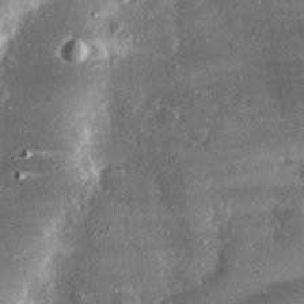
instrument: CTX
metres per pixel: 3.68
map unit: eHh
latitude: 23.6505
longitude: -89.6505
